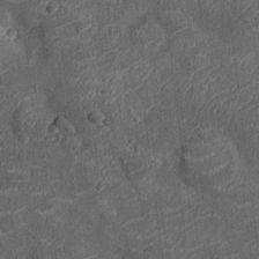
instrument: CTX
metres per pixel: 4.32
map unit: Ht
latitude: -12.2551
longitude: -21.4048
